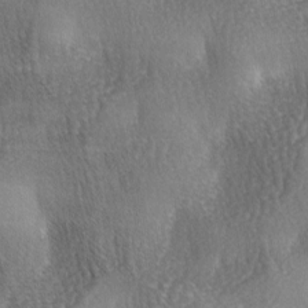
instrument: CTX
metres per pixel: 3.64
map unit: lAa
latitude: -4.1416
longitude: -121.2915
